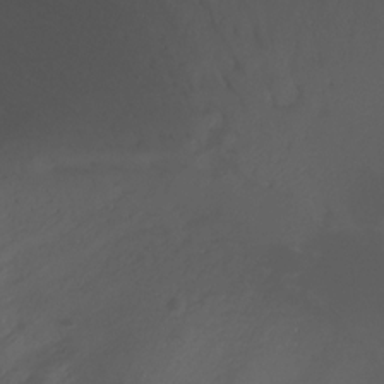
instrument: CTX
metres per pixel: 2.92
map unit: Ht
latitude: -3.2375
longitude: -18.3845
